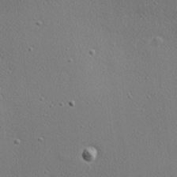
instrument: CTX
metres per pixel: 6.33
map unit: Nhu
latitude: 0.8002
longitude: -77.8583
